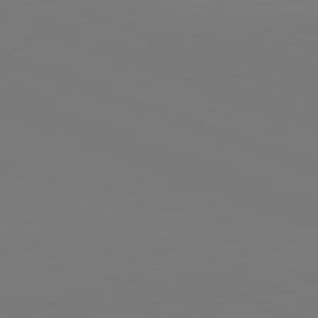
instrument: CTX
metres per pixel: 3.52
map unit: lApd
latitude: 81.9717
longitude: 145.2754
